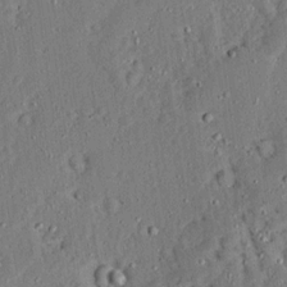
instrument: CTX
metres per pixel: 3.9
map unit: Ave
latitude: 13.3482
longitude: -137.1215
